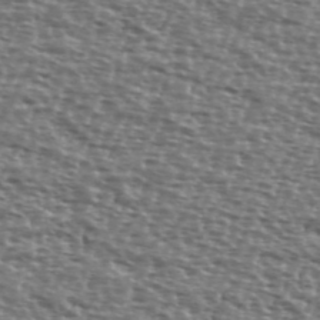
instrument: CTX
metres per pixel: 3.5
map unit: Ave
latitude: 39.7450
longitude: -112.1389
